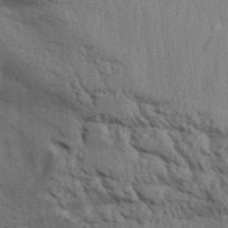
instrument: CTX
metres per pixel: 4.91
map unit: Aa
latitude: 30.6302
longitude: -135.1970
